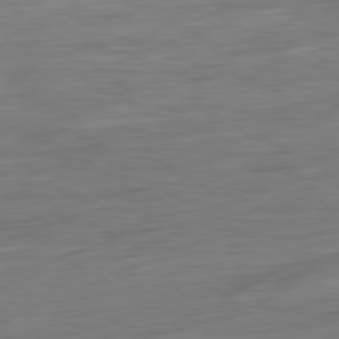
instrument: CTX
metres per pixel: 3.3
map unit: Ap
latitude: -81.3699
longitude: -78.2712
